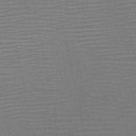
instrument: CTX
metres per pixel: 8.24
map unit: HNb
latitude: -52.0283
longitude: -47.5938
